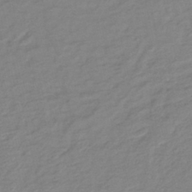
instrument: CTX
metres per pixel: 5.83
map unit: lHb
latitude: -41.3509
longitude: 76.4440
